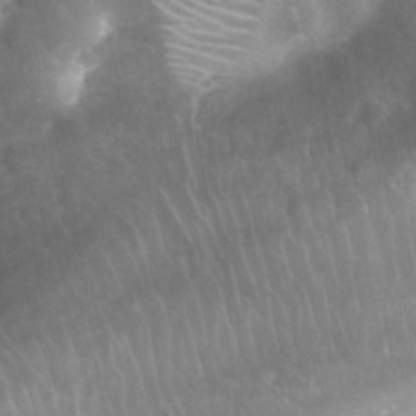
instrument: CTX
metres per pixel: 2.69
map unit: Nhu
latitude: 28.2900
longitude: -64.8191
